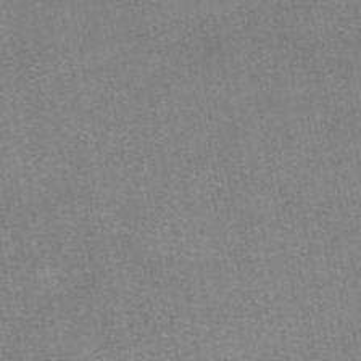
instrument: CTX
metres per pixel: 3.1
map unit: eAb
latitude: 48.0255
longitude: 103.5588
